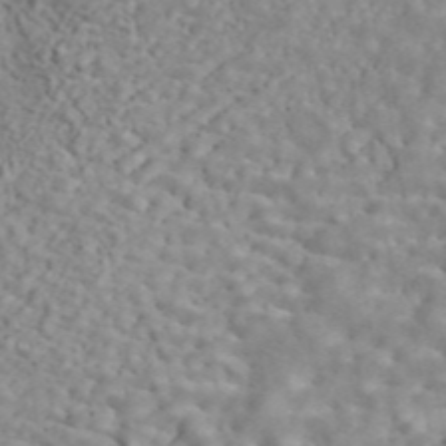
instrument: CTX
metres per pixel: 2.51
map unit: ANa
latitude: 45.8394
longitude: 23.6155
